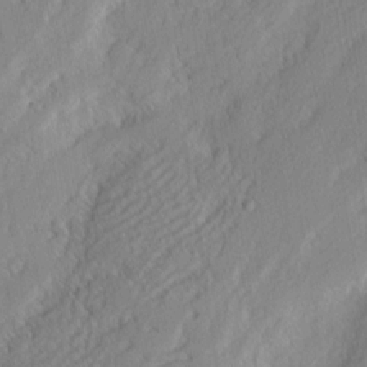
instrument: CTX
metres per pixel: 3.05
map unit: eHh
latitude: 2.5923
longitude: -77.4804
